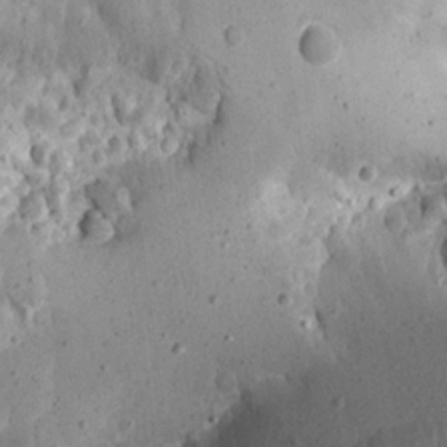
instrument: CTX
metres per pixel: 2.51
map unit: Aa
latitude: 13.3104
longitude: -140.4790
